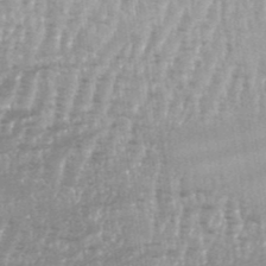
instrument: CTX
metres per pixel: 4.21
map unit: Aa
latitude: 33.2726
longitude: -135.5371
